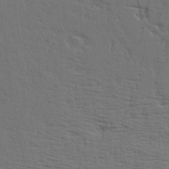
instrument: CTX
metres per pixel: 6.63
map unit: Aa
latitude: 18.6868
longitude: -125.9906
